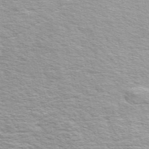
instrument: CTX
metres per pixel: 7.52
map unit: ANa
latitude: 49.6883
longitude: -74.7813
